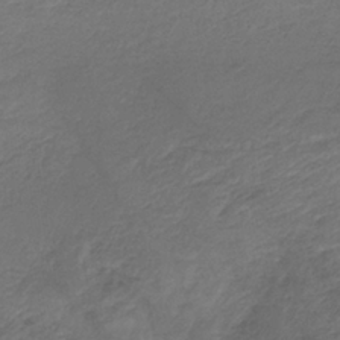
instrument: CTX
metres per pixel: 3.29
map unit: lHb
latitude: -35.1053
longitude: 66.6896
